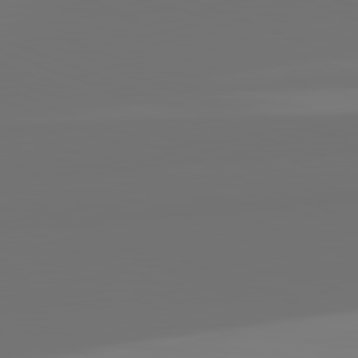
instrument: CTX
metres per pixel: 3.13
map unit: lApd
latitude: 82.2522
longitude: 155.2565
